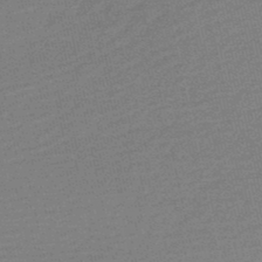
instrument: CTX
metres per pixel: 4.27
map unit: HNb
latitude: -48.1984
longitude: 60.2739
